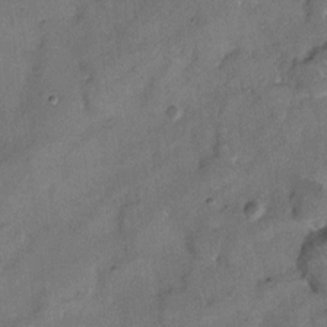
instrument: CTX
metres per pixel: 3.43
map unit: eHh
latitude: 7.7827
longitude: -62.4601
